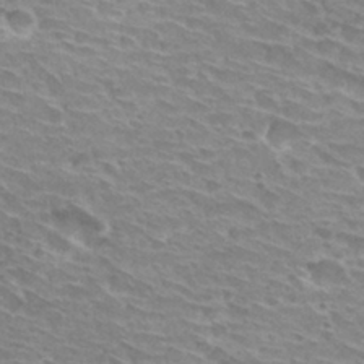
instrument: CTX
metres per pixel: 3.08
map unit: Hto
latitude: 30.3468
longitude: -42.3467
